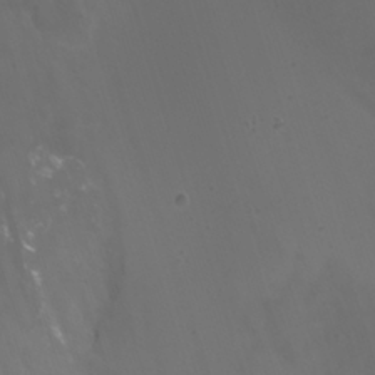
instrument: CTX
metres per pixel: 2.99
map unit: Nhu
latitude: -6.7841
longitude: -76.0444
